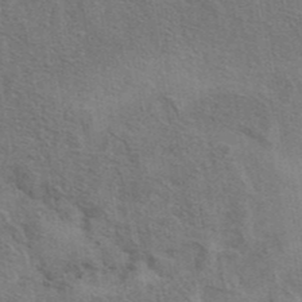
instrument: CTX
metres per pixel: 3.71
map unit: eAb
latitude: 41.2725
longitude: 103.8233
